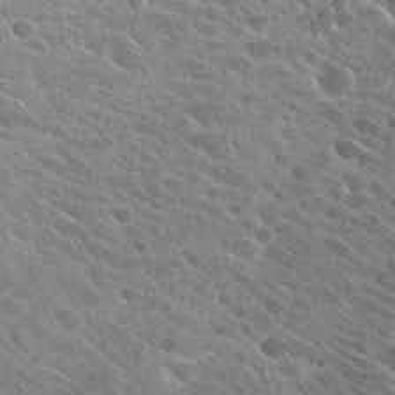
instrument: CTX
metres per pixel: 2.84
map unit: Hto
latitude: 25.5560
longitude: -40.9891
